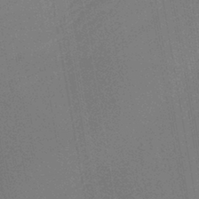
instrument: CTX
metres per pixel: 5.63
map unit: HNb
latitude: -42.3117
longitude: 51.6722
